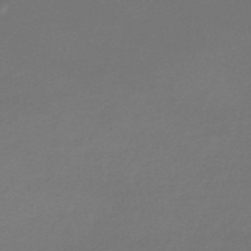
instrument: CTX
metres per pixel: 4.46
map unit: lHb
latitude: -45.3132
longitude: 61.8989
